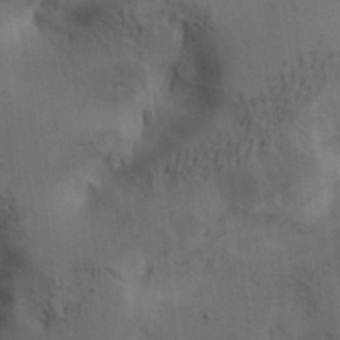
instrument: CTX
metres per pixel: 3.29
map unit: lAa
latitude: 12.1389
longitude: -108.3845
